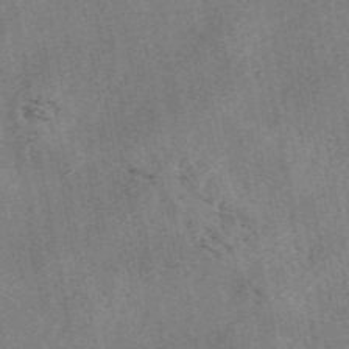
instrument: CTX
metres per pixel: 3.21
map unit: eAb
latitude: 48.6679
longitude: 104.1983
